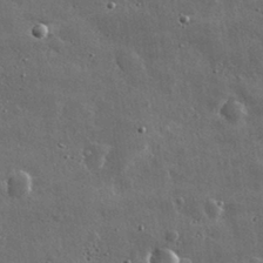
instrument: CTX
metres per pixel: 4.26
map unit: lHvf
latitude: 32.3089
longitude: -90.4790
